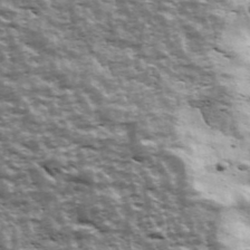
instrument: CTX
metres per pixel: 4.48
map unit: Ave
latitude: 43.3293
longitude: -111.8584
